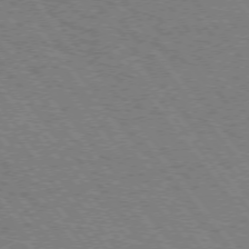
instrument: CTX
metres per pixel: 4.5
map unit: Hpe
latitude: 73.1215
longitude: -142.3090
